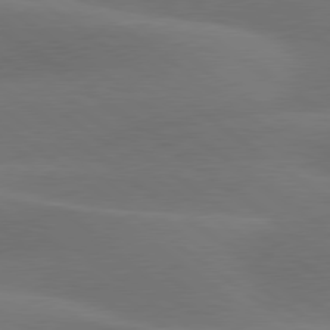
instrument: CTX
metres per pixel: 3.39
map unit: lApd
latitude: 79.7450
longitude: -89.5938
